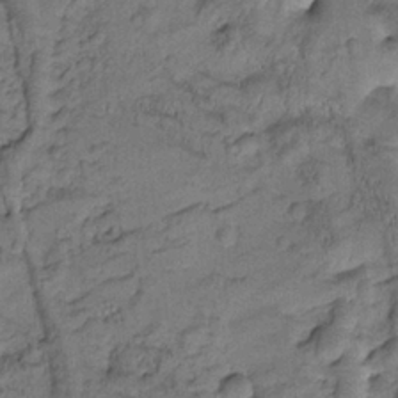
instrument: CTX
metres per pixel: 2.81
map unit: Htu
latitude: -3.5966
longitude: 173.5777
